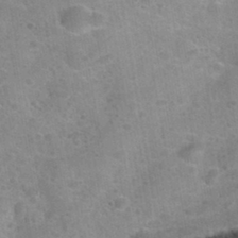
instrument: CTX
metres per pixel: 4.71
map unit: Nhu
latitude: 31.9528
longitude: -53.1214
